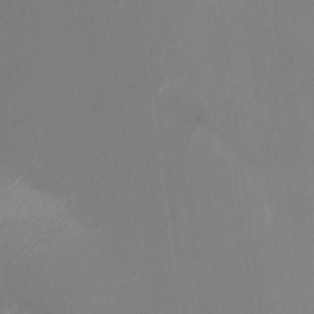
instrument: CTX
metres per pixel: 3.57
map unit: Nhu
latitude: -24.3873
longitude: -72.7813
